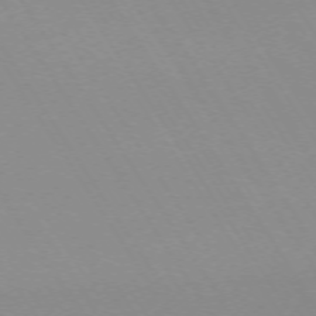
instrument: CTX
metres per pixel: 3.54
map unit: Ap
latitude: -73.4643
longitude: -72.3846
